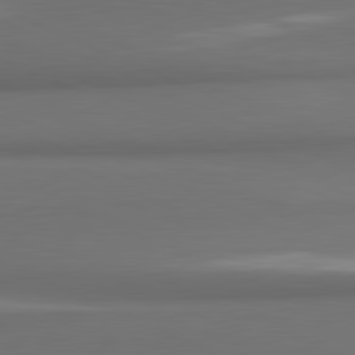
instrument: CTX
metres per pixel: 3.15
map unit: lApd
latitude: 81.7261
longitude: 172.2361
